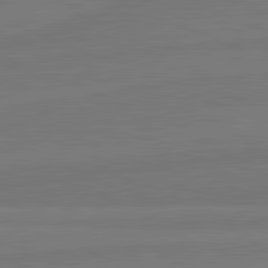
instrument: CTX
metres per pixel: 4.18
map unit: lApd
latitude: 82.0633
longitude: -179.1215
